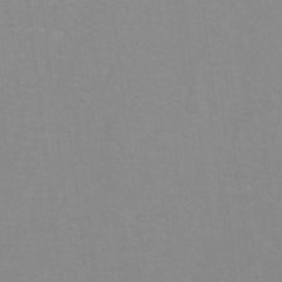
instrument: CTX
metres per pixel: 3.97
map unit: Ht
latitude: 2.6868
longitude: -33.8583
